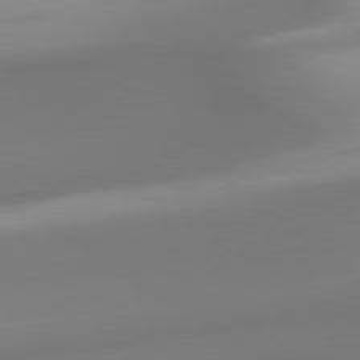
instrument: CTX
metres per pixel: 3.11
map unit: Hpe
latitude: 78.7813
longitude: -142.7624
